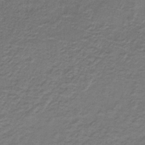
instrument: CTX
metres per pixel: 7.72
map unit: HNb
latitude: -32.5385
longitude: 58.8030
